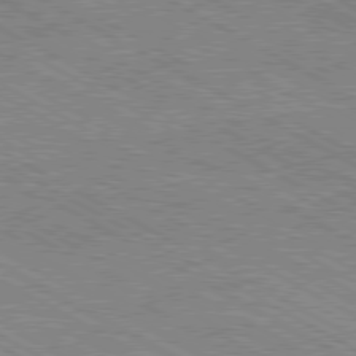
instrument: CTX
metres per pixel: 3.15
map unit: Hpe
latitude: -81.1242
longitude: 20.0094
